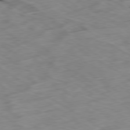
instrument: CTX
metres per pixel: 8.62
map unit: Ap
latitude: -80.3307
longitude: -72.2334
